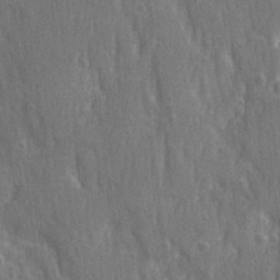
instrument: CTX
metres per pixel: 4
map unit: Ave
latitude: 22.6112
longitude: -134.2144
